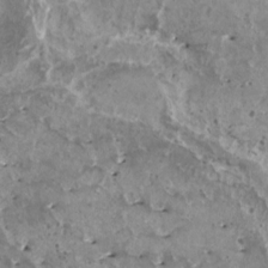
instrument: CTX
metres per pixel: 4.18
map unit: HNhu
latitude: 2.0444
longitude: 5.5021
